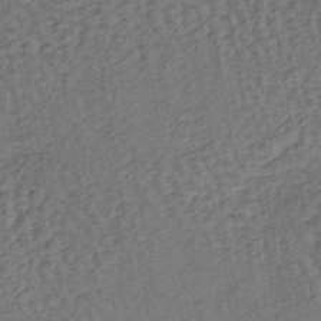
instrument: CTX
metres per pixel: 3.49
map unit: lHb
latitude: -39.9556
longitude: 62.6329
